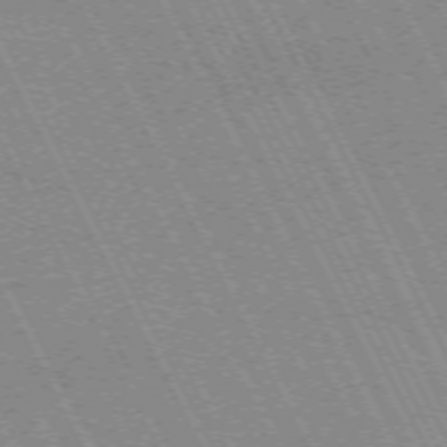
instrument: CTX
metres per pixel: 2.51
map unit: Hpe
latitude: -71.0675
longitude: 14.5952
